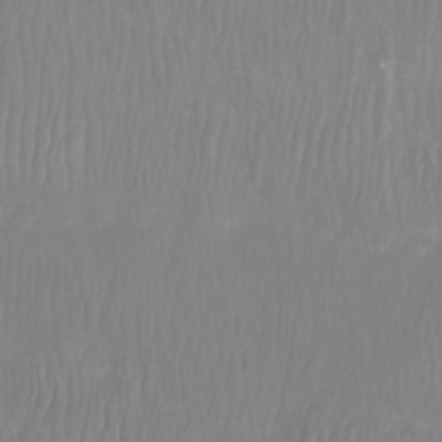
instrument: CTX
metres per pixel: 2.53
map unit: Htu
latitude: -9.4265
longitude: -75.1403
